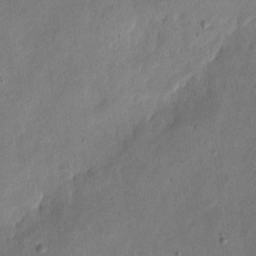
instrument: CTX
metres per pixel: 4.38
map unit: eHh
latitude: 7.1025
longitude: -71.8016
